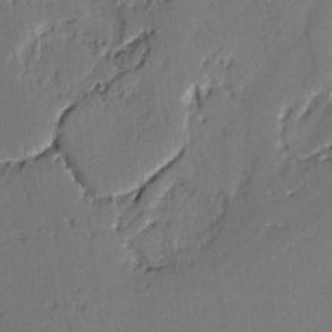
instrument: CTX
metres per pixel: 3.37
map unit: lAvf
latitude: -2.7463
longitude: -106.7057
